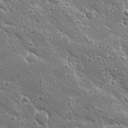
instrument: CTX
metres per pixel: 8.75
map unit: Ave
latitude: 19.9528
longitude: -137.0081
